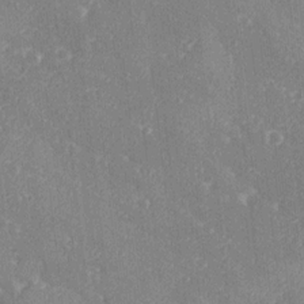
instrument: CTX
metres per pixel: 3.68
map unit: Ave
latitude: 18.7813
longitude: -137.6127
